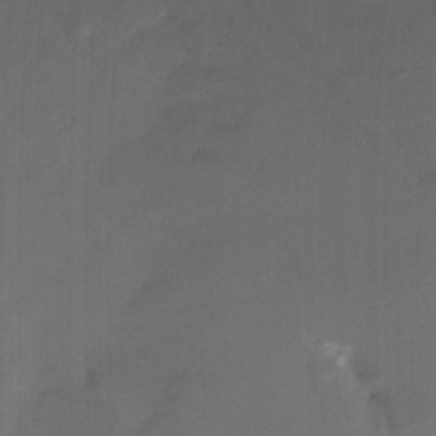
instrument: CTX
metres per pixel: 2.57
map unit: HNhu
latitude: -27.5588
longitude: 74.7841
